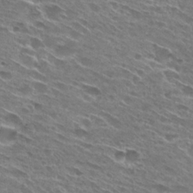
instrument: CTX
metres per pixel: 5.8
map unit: Hto
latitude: 28.3467
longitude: -43.5749
